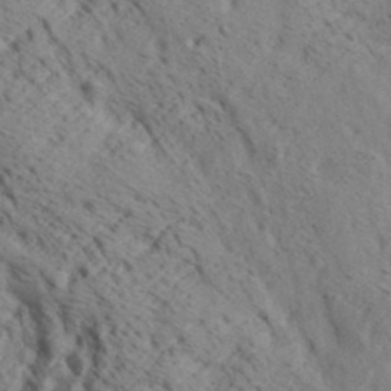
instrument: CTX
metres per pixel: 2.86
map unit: lAa
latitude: 19.5182
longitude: -140.1199
